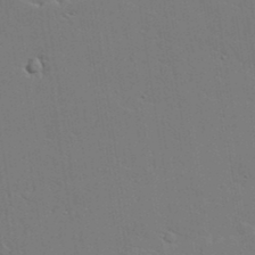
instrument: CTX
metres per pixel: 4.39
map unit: lAvf
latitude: 23.4426
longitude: -110.3845
